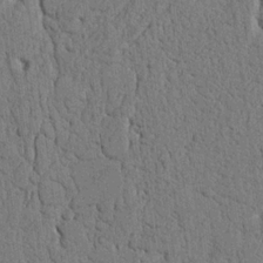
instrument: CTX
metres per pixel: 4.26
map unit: Nhu
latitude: 20.2334
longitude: -76.0255
